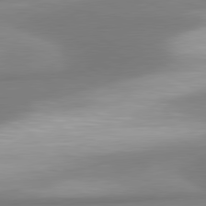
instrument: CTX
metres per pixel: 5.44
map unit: lApd
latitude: 80.4034
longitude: 177.8422
